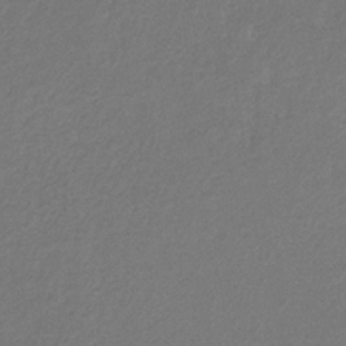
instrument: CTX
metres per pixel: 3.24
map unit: eHb
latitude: -30.8597
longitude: 71.0109
